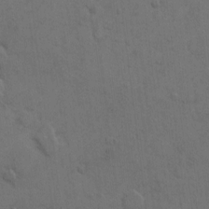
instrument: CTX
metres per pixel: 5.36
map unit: Hto
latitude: 7.1592
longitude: -62.1956
